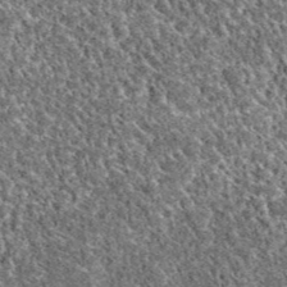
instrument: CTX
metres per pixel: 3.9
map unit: eAb
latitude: 38.3089
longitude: 110.5574
